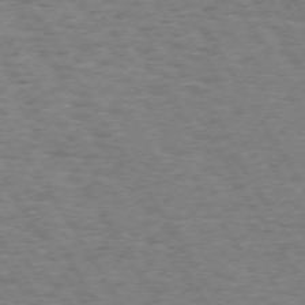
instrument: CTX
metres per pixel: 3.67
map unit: Hpe
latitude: 73.3860
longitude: -130.1389
